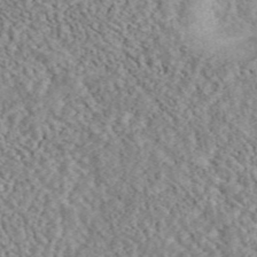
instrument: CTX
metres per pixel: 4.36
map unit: ANa
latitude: 46.8380
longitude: 50.5196
